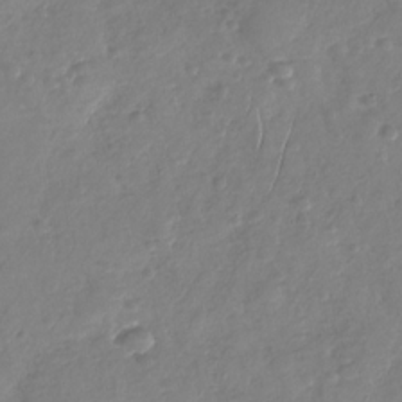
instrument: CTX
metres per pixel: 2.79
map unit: Nhu
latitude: -30.1794
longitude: -61.0269
